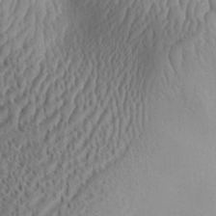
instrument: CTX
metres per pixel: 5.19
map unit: Aa
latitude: 31.8206
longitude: -141.4804
